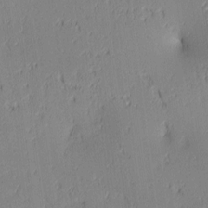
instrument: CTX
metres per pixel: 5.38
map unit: lAa
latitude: 3.8016
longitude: -117.4804
